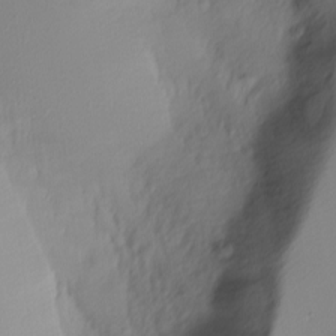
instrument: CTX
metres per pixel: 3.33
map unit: Nhu
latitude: -4.9541
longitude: -95.6127
